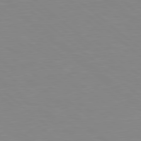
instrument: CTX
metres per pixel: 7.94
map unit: lApd
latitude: 78.9136
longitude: -176.5357
